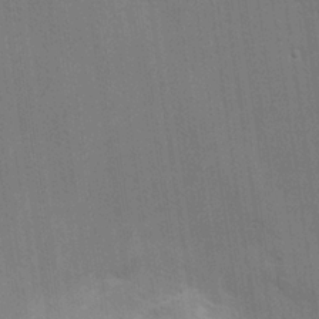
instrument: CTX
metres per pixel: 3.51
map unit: Nhu
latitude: 0.1389
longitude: -78.0822
